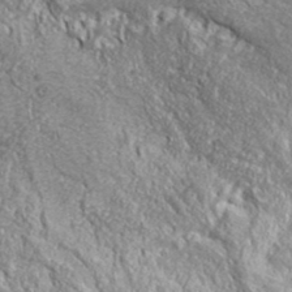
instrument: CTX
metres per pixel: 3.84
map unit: ANa
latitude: 39.4804
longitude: -91.0647
